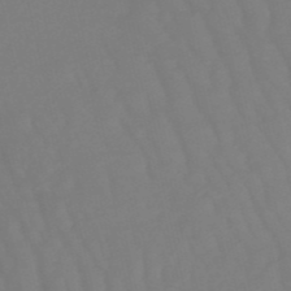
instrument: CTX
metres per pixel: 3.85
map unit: lHb
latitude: -49.7667
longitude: 76.3684
